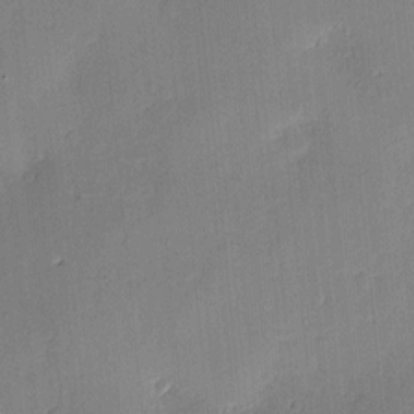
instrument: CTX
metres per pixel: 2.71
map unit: Hve
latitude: -9.3887
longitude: 175.3131
